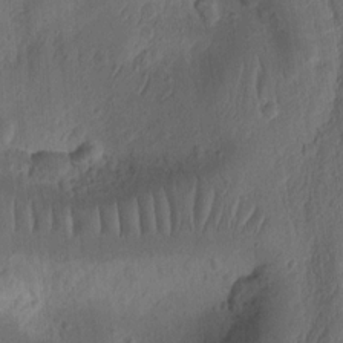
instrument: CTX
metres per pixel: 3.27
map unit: Ht
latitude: 10.6113
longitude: -74.9514
